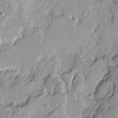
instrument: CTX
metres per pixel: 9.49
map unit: Ave
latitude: 13.4427
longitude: -132.4979
